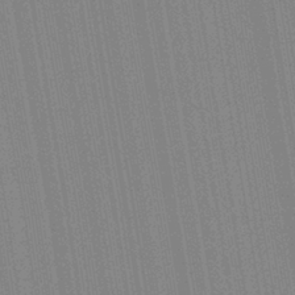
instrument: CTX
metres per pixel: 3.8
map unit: Aa
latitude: 28.4223
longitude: -147.6883
